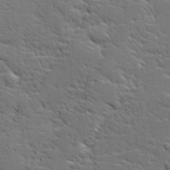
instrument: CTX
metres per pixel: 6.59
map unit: lHvf
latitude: 25.9150
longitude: 143.5777
